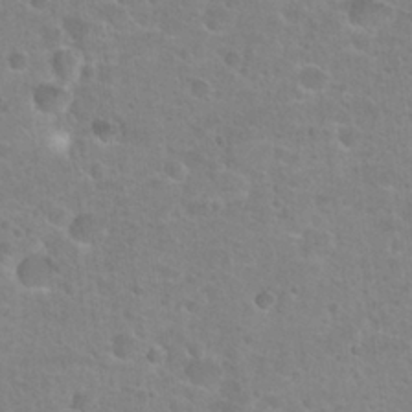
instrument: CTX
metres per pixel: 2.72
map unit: Hto
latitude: 25.1025
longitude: -48.7057
